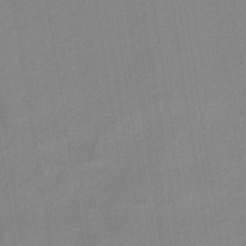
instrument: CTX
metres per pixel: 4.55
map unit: eHb
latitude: -36.2550
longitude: 74.2173
